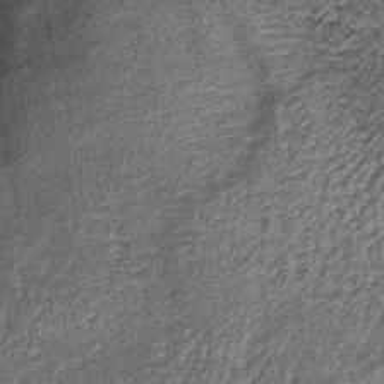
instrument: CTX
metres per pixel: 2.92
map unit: lHb
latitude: -39.5966
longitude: 66.7086
